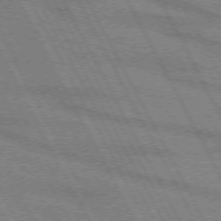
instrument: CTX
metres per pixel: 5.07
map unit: lApd
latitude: 71.9339
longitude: -56.2144
